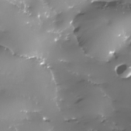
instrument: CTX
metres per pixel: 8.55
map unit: Nhe
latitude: -33.9745
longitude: -88.8569
